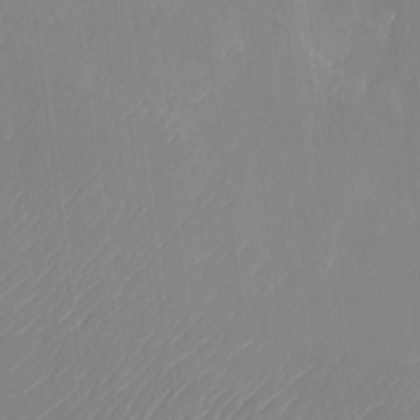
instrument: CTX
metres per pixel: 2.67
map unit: Nhu
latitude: -23.0109
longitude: -71.2348
